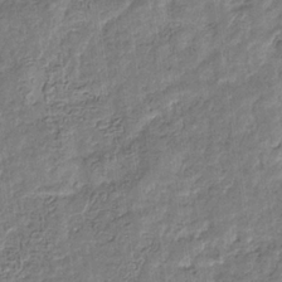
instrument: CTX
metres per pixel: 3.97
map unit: eHb
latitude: -31.2943
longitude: 72.8786
